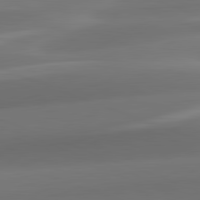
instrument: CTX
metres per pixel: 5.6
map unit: lApd
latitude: 82.1388
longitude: -161.8205
